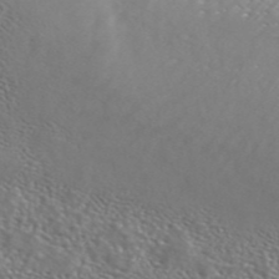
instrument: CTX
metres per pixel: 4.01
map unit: ANa
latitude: 43.2348
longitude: 23.3888
